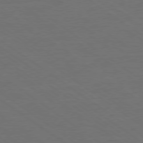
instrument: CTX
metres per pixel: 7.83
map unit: Ap
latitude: -79.3887
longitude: -53.8206
